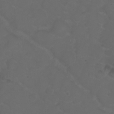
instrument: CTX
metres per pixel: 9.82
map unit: eHh
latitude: 0.8569
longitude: -55.2915
